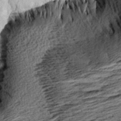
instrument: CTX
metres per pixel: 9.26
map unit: Aa
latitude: 8.2901
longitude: -138.4601
